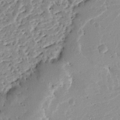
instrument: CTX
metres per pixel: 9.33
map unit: Ave
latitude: 13.2348
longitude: -138.6301
